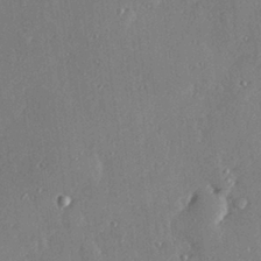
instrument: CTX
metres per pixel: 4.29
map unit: Hve
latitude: 28.4034
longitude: -91.3671
